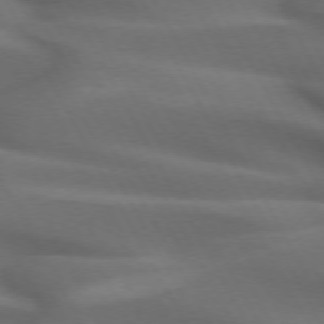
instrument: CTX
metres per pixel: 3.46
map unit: lApd
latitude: 72.4790
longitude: -50.9702
